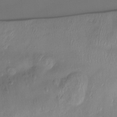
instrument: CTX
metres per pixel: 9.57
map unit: Htu
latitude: -14.6141
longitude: -45.1025
